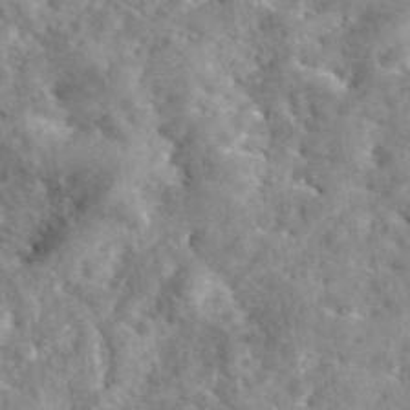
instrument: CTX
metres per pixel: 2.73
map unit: eAb
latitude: 45.6505
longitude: 128.1039
